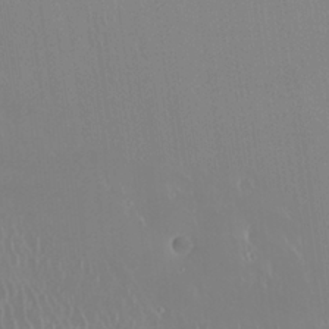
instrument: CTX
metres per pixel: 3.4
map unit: Nhu
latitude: 23.4237
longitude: -63.4049
